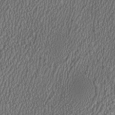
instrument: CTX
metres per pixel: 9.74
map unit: HNhu
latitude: 1.0080
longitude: 0.3307
